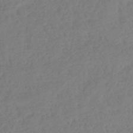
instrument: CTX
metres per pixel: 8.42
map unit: lHb
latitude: -43.0297
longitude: 75.5022
